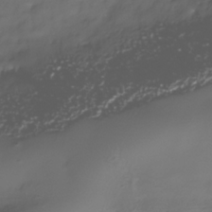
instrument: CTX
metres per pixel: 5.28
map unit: Nhe
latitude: -37.9367
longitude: -112.1767
